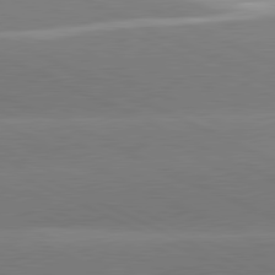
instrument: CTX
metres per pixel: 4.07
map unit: lApd
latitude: 81.1403
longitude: -155.1970
